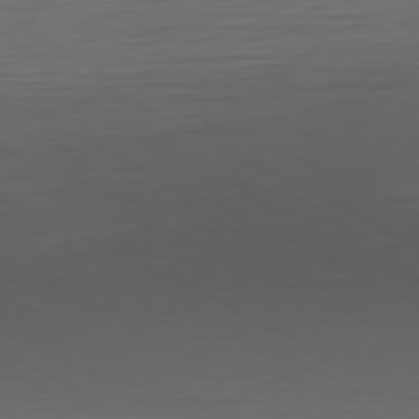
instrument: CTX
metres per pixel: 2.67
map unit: Hpe
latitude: -80.6519
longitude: 19.0109
